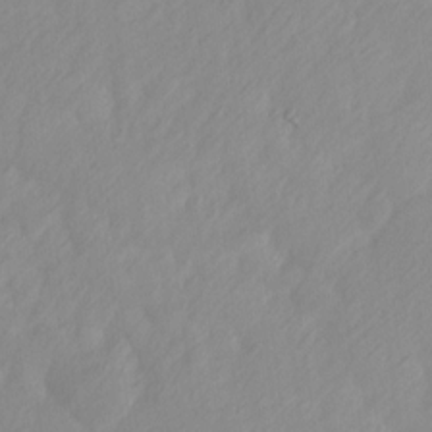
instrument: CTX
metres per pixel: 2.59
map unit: Ave
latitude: 13.6316
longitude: -105.7072
